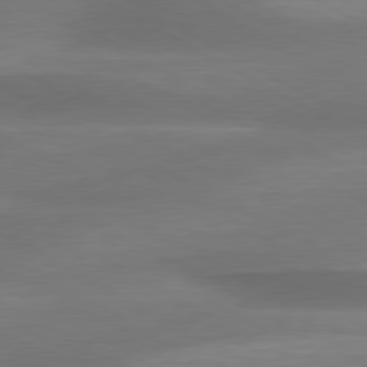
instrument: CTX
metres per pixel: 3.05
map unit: lApd
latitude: 79.1592
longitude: -115.3292
